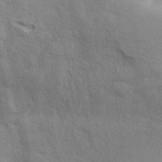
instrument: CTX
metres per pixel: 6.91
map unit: ANa
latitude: 39.3859
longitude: 29.6155
